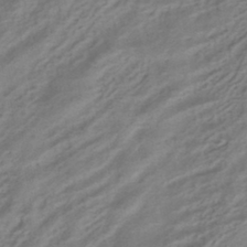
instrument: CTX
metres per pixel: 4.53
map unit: HNhu
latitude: -41.8611
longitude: 105.5399
